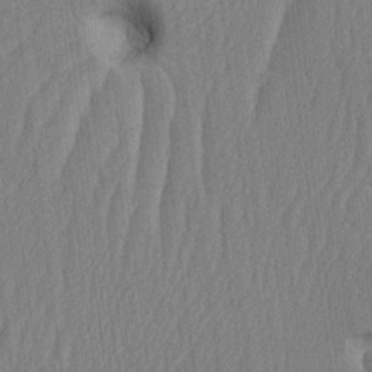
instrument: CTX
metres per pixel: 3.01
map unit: HNhu
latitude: -1.6533
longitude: 14.3118
